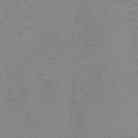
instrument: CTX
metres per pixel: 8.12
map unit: HNb
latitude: -44.8030
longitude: -40.9324
